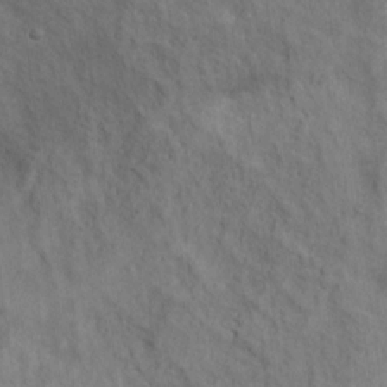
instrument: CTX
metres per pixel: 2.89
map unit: Ht
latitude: 9.9528
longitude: -39.4993
